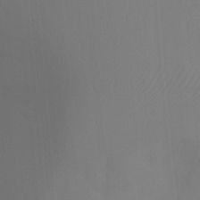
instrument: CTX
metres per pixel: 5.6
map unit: Ht
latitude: -10.5385
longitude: -29.3670
